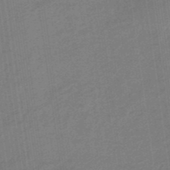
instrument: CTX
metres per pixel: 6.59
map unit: eHb
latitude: -46.6896
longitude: 87.5966
